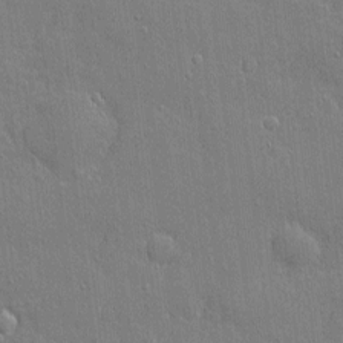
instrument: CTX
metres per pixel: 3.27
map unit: eHh
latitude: 3.8772
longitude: -75.1403
